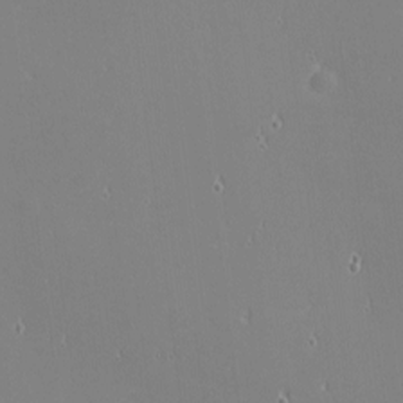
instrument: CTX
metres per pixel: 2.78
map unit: eHh
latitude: -2.3117
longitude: -80.9514
